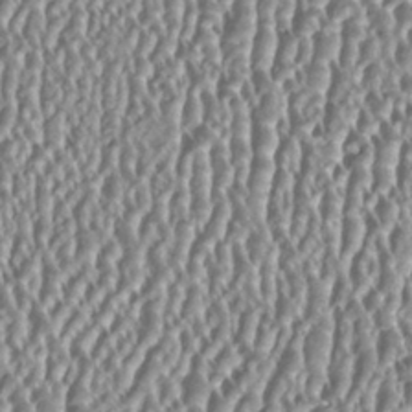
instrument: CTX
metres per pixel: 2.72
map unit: HNhu
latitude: 0.4601
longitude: 0.5385
